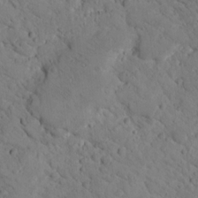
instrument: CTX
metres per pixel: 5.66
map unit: lHvf
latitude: 14.3279
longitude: 178.7463
